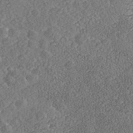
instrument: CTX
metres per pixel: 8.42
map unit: Nhe
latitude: -40.5196
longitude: -100.9325
